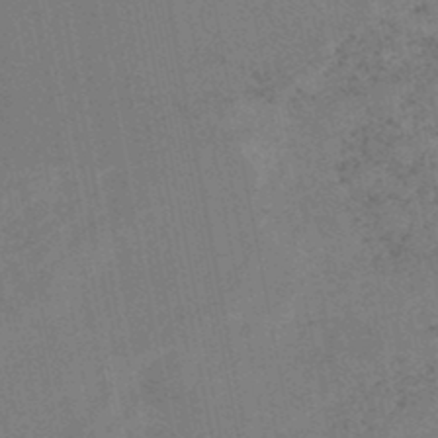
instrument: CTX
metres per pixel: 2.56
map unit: HNhu
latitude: -47.4076
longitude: 27.7855
